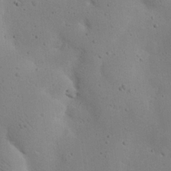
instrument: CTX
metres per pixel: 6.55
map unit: eHh
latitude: 24.5356
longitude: -72.2712
